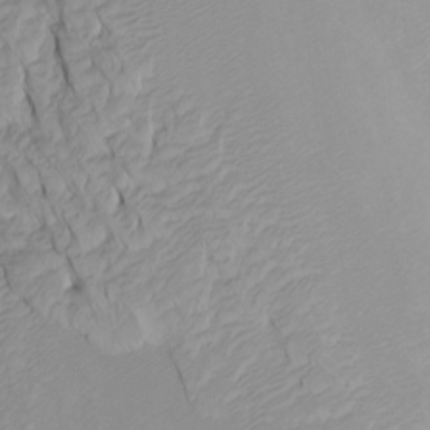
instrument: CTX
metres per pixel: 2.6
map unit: Htu
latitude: -7.1242
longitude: -67.3292
